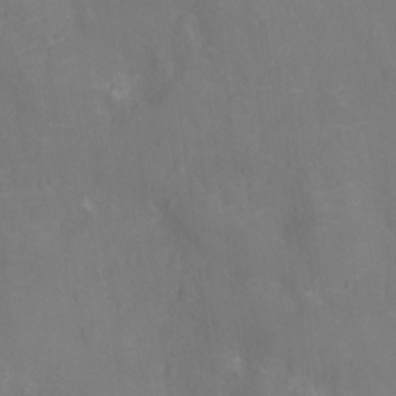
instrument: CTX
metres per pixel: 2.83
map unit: Nhu
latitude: -11.1431
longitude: -21.4994
